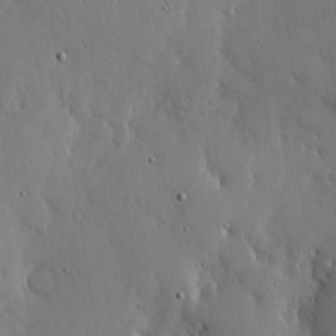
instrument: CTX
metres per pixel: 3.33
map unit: lHvf
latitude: 18.4601
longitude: -117.1970
